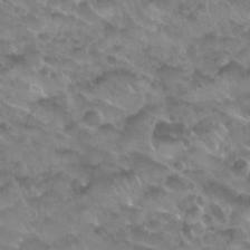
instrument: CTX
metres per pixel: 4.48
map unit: Nhu
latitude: 27.0459
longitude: -53.9150
